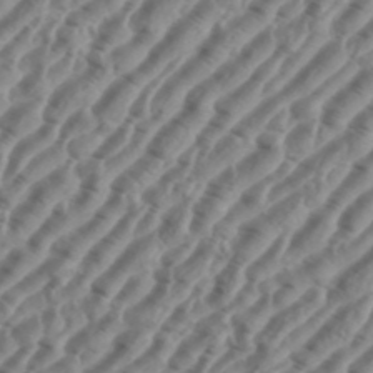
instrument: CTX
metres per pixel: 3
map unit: eHh
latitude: 36.5168
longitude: -135.2348
